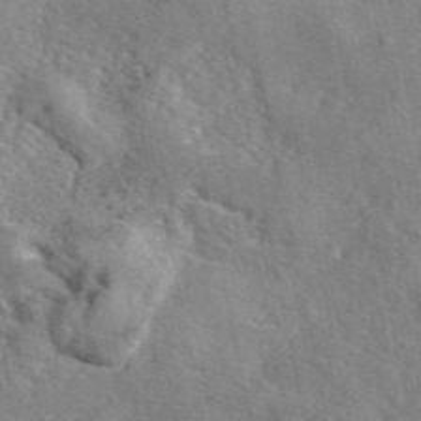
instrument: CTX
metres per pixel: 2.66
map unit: eAb
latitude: 45.8205
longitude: 111.1998
